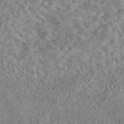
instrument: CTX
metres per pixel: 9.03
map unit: eAb
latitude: 44.0822
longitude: 124.3306
